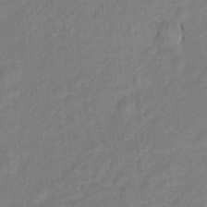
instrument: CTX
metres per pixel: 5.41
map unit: Hto
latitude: 5.3671
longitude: -32.7813
